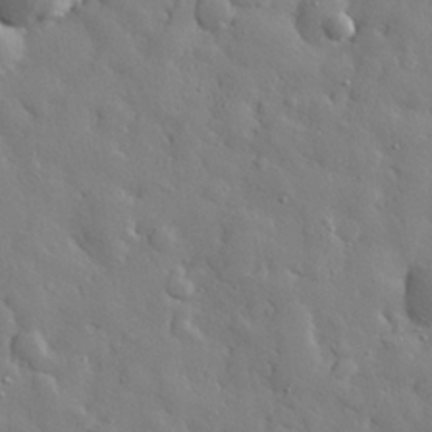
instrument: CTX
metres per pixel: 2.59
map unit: eHh
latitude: 28.7624
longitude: -78.5357
